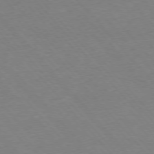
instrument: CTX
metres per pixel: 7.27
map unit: Ap
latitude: -76.4251
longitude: -88.1389
